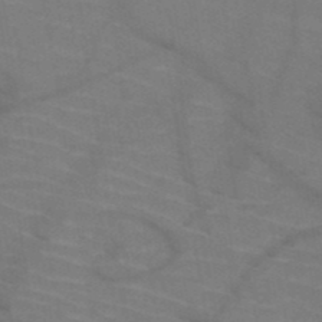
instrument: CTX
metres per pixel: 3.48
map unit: HNb
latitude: -50.6329
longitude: -44.9702
